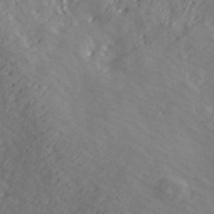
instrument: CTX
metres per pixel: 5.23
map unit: ANa
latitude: 41.4048
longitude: 29.9745
